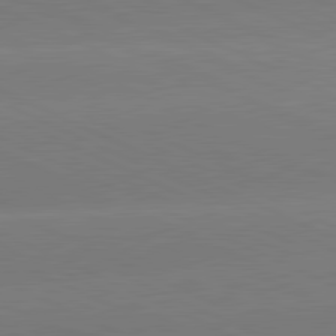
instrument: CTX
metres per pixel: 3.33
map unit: lApd
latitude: 81.3293
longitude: -155.2159
